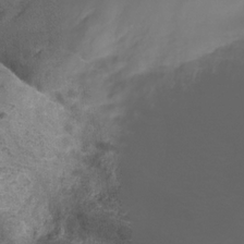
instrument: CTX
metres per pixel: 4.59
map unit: Hve
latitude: -31.4265
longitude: 94.0283
